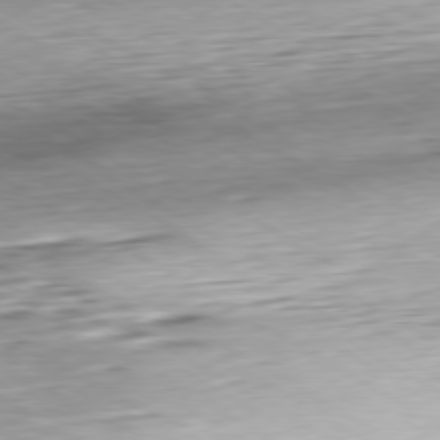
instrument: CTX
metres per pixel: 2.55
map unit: Hpe
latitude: -80.2362
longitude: 20.5951
